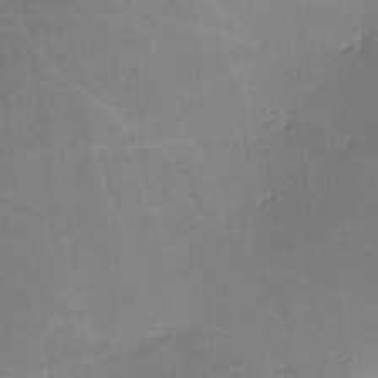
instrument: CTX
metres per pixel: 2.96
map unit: lHvf
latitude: -10.6708
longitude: -104.1389
